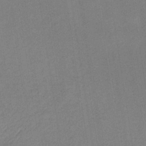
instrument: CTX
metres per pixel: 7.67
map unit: lHb
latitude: -34.6707
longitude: 67.1809
